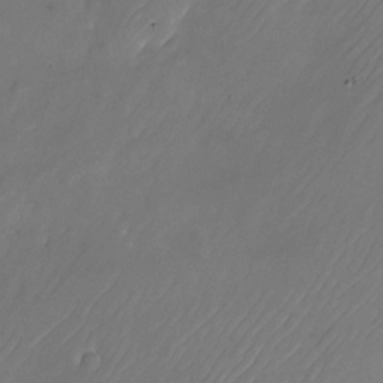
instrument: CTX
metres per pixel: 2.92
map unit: Nhu
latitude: -23.2754
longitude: -71.9717
